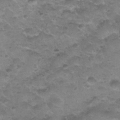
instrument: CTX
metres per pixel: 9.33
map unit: Nhu
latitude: 31.0270
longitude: -52.5168
